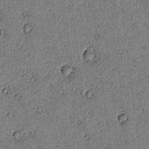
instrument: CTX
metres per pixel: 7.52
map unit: lAvf
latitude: 4.2900
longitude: 168.6140
